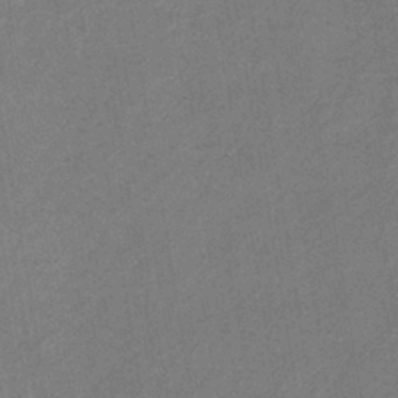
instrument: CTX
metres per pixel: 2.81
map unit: lHb
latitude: -38.4629
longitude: 72.8030
